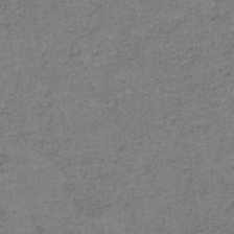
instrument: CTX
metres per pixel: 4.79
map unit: HNb
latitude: -36.7652
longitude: 51.9556
